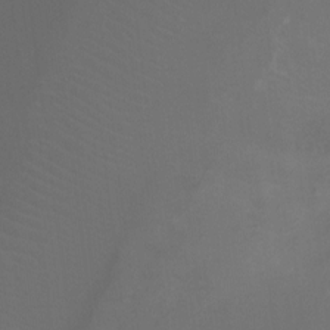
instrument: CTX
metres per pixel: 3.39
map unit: Ht
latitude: -7.8611
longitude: -32.8191
